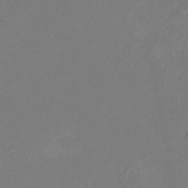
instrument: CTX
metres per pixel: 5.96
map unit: eHh
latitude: -3.1053
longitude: -74.5735
